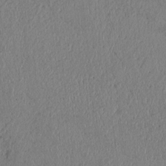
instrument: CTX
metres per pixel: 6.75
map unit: Htu
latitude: 2.6679
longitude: 149.0676
